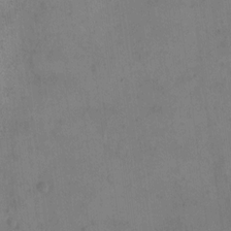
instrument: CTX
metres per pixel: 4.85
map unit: eHh
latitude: 15.3293
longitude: -67.9528
